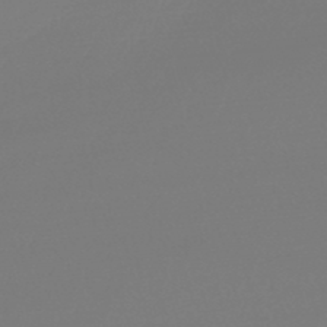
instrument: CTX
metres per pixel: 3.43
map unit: lHb
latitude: -45.2376
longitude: 59.4265
